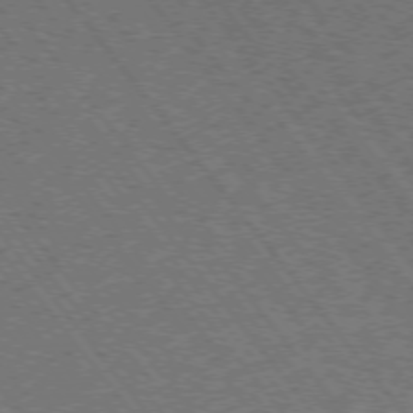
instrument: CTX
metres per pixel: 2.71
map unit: Ap
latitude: -75.9367
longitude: -62.8569
